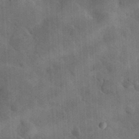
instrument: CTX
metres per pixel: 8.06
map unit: eHh
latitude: 25.5749
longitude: -65.4993
